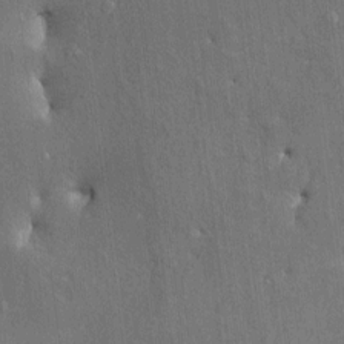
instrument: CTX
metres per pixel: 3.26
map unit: HNhu
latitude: 4.1200
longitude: 6.7274
